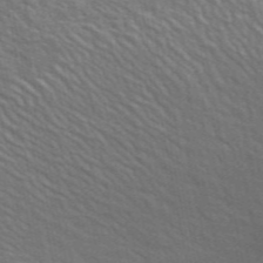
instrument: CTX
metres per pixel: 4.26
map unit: ANa
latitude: 48.6679
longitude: -74.6868
